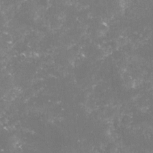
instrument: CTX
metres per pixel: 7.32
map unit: lHvf
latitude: -15.8234
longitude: -101.4238
